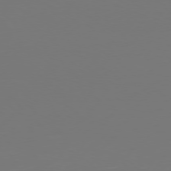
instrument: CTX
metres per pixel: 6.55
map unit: Hpe
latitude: 74.6679
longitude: -130.6302
